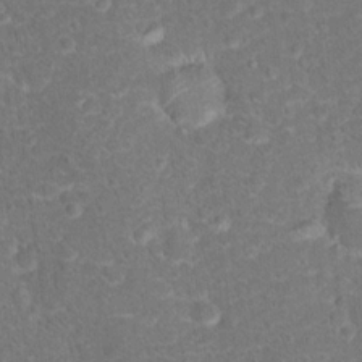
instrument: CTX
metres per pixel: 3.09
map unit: Hto
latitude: 17.1781
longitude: -42.5924
